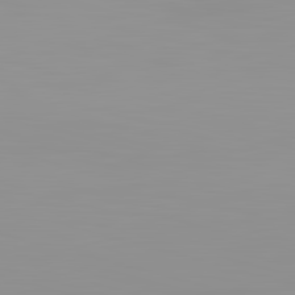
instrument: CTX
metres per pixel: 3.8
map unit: lApd
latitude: 83.1970
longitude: -134.7435
